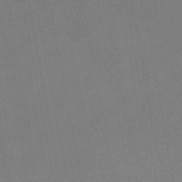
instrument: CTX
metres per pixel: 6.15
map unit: lHb
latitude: -46.8786
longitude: 73.9745
